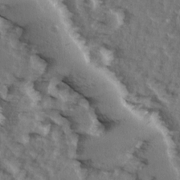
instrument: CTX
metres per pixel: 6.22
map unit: Ave
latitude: 14.9703
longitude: -104.8569
